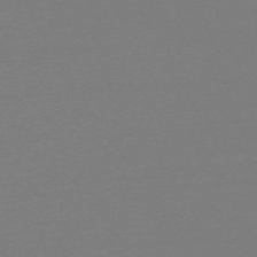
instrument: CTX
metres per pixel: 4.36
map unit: eHh
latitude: -62.9352
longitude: 52.6329
